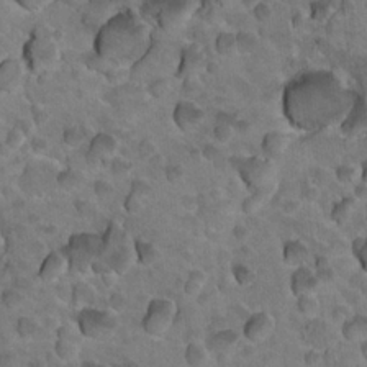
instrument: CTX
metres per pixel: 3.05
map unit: Hto
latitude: 19.4426
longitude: -33.1403
